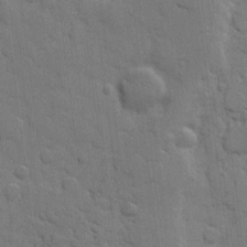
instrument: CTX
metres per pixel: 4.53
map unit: eHh
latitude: 7.7072
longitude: -65.4426
